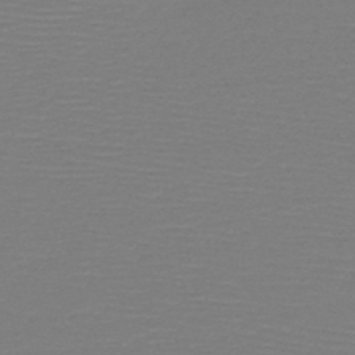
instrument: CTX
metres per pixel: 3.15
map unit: HNb
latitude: -49.5210
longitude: -43.7639
